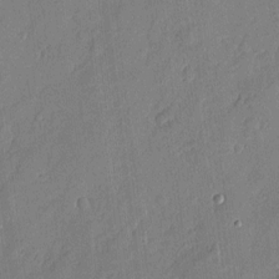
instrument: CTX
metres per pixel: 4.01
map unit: eHh
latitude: 4.7435
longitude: -73.0648
